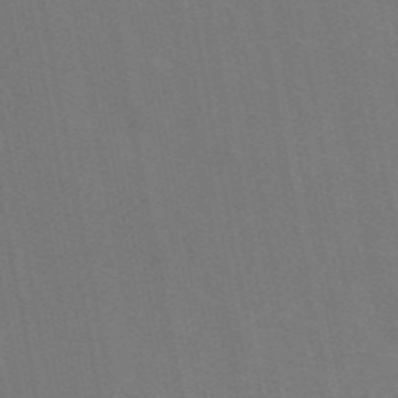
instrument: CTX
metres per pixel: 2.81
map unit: eAb
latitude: 46.7624
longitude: 116.7085
